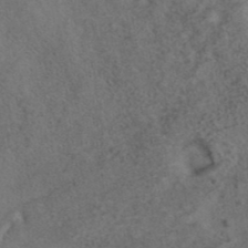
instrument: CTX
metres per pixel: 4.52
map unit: ANa
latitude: 39.5371
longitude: 29.0864
